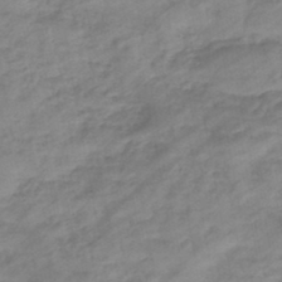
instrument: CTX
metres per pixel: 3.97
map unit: eHb
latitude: -44.1039
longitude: 85.6721
